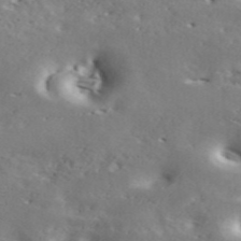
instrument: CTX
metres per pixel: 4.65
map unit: ANa
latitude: 42.8569
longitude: 48.6897
